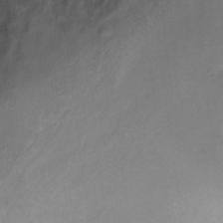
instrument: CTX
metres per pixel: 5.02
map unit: Ht
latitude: 6.3467
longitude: -36.0822
